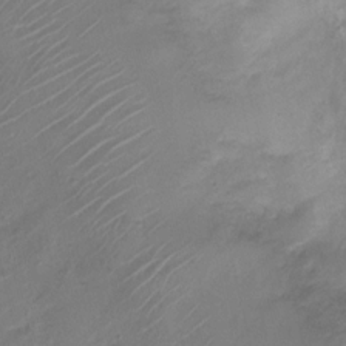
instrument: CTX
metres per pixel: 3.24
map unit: Nhu
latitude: 4.6301
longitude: -16.5924
